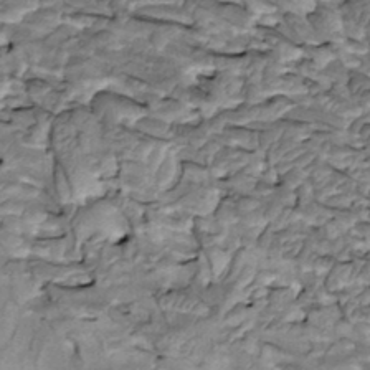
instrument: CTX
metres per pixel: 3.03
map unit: Htu
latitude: -3.0486
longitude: 150.2928
